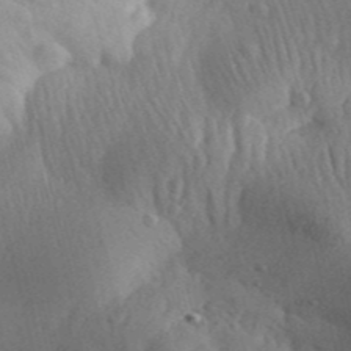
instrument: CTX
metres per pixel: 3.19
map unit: Aa
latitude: 30.2901
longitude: -142.5168
